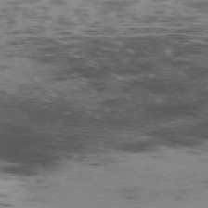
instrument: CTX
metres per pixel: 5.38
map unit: Ap
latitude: -75.0676
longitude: -79.1403
